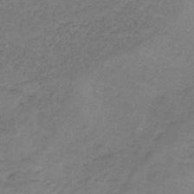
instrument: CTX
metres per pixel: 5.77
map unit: HNb
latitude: -32.9353
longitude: 58.5762
